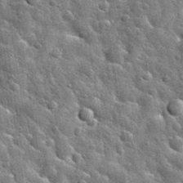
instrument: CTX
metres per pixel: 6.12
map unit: Nhu
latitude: 32.0255
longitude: -54.1200
